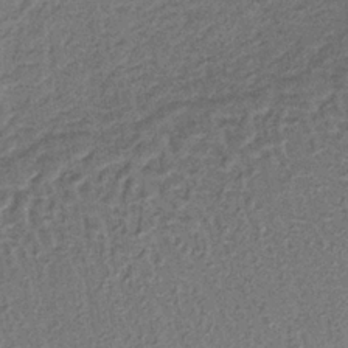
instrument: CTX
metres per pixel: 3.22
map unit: lHb
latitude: -37.4076
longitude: 60.1039
